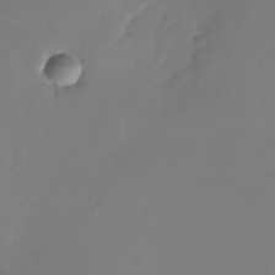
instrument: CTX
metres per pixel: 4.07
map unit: Nhu
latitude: -26.6707
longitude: -72.5168
